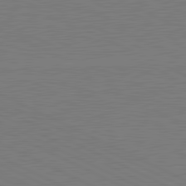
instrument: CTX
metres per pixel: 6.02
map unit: lApd
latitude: 81.4237
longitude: 150.3684
